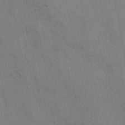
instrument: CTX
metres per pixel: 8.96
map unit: Ave
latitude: -0.5952
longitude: -112.2144
